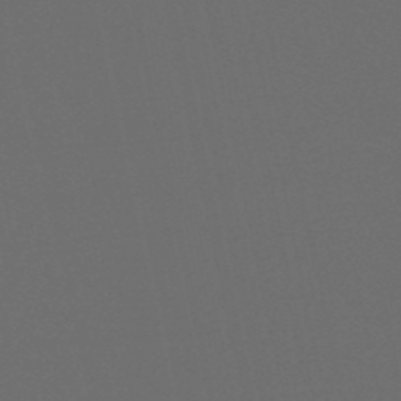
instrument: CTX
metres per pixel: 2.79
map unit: eHb
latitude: -50.8219
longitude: 70.4440
